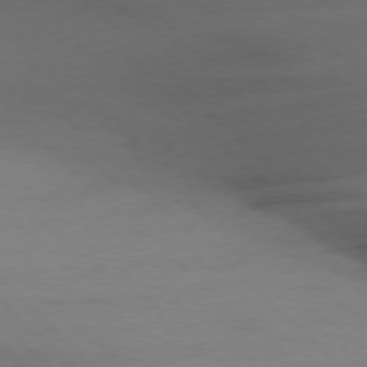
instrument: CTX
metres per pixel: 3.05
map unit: Ap
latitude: -77.6722
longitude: -69.0270
